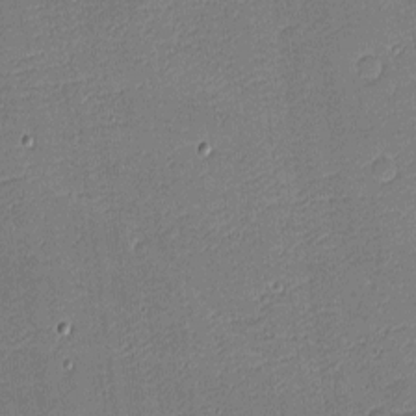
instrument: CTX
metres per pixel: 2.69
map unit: Nhu
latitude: -4.5007
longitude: -82.4978
